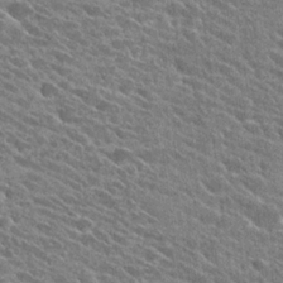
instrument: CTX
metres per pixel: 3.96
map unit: Hto
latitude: 25.5560
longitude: -40.8380
